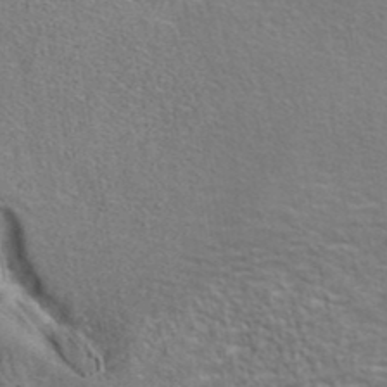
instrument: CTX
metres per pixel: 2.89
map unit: ANa
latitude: 39.5371
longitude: 22.3306
